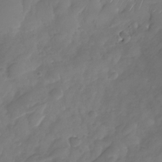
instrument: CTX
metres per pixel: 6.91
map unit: Nhu
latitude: -30.0472
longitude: -63.6316
